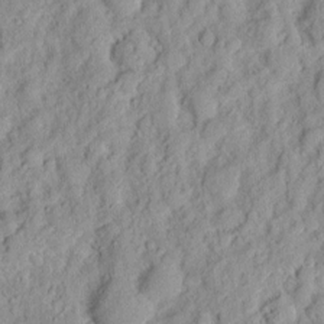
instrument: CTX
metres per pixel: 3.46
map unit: eHh
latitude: 8.2145
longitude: -75.0081
